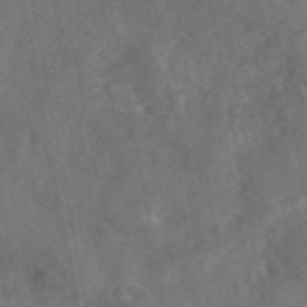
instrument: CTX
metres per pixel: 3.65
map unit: eAb
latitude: 46.7247
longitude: 127.7477
